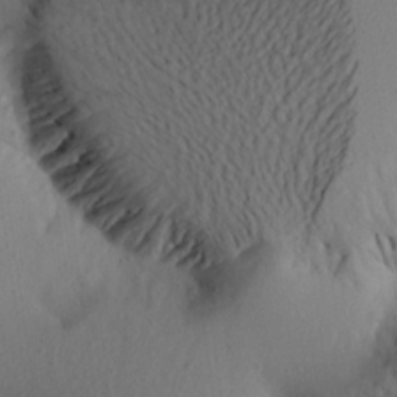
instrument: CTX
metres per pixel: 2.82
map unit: Aa
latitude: 21.2915
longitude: -146.4790
